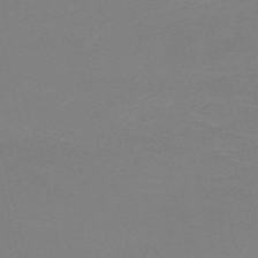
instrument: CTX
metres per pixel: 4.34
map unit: HNb
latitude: -49.9556
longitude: -41.9339
